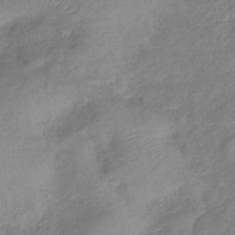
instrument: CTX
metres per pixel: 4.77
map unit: lHb
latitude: -41.5588
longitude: 80.6141
